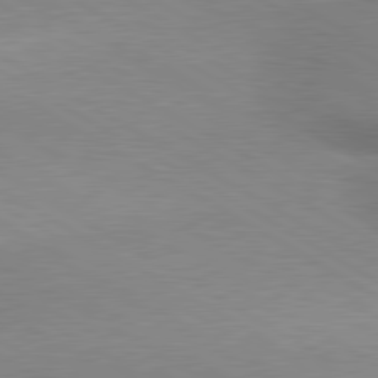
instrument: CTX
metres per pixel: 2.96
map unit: lApd
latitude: 80.2522
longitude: 166.2928
